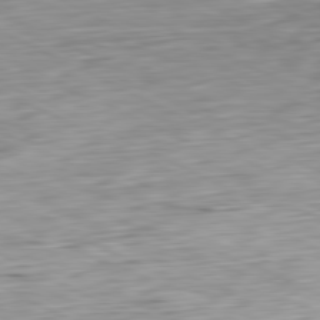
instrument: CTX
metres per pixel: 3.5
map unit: Ap
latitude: -81.1431
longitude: -70.0822
